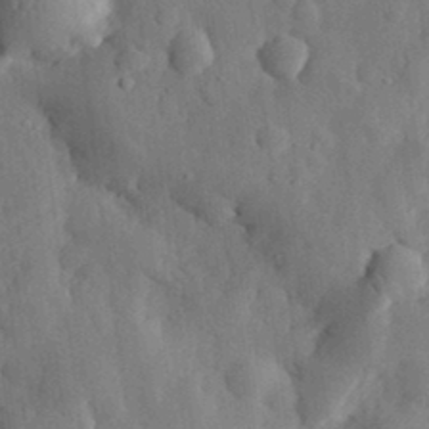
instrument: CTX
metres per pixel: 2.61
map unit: eHh
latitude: 31.1781
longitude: -77.1214
